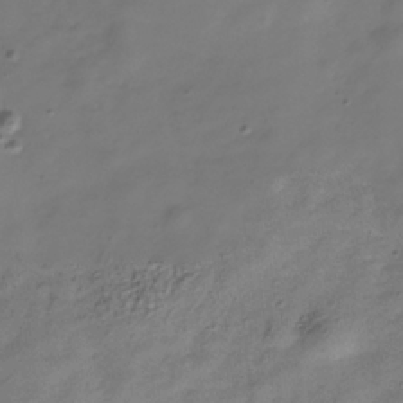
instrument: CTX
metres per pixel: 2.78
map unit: Hve
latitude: -31.8422
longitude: 94.3684
